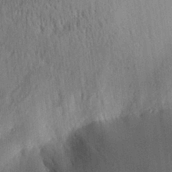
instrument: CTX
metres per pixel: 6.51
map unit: Aa
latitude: 30.4223
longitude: -144.7813
